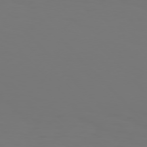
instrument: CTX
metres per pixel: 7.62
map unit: Hpe
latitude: 76.1011
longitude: -133.9717
